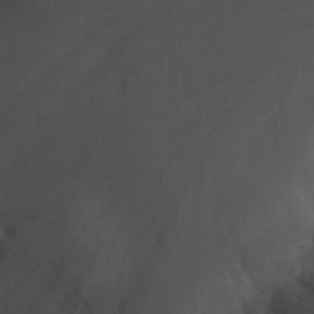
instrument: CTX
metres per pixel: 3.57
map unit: Nhu
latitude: -13.0109
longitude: -65.4427
